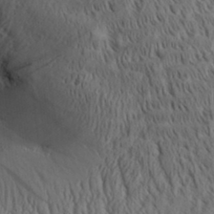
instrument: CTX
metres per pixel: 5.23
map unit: Aa
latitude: 30.7058
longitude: -140.5167
